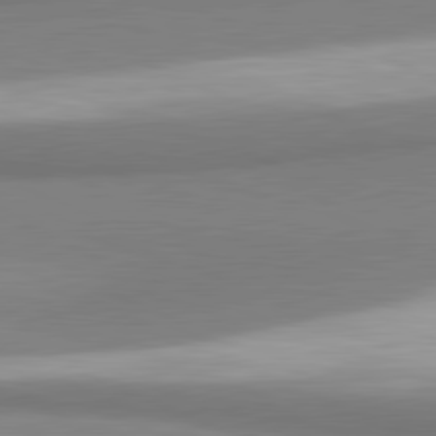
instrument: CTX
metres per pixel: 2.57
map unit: lApd
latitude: 81.4804
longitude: 166.0283
